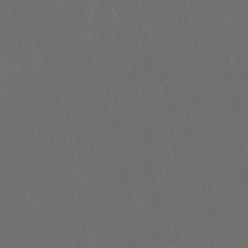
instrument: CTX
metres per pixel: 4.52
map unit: Nhu
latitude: 30.5357
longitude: -57.9150
